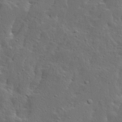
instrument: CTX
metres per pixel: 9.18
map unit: Ave
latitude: 14.0633
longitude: -135.4804
